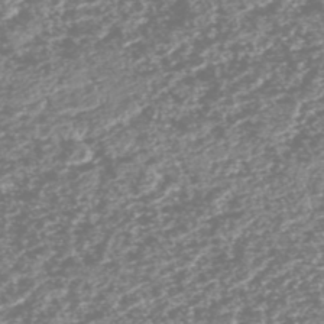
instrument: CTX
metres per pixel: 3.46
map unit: HNhu
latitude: -48.2362
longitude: 31.1998
